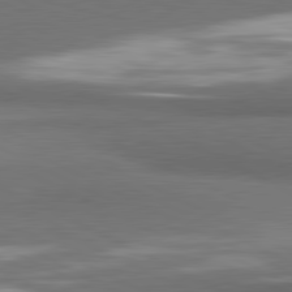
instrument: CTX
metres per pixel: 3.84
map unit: lApd
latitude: 81.3104
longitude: 175.9367
